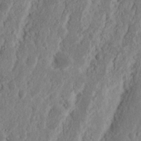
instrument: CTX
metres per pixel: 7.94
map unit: Nhu
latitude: 15.5183
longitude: -74.0633
